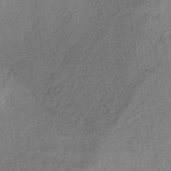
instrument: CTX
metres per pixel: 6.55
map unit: HNb
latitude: -32.8786
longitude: 62.4818
